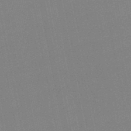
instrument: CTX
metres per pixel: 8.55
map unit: lHb
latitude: -49.0676
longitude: 80.1984
